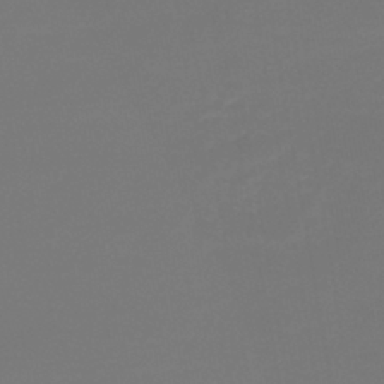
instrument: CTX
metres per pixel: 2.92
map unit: lHb
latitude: -43.1998
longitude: 63.8422
